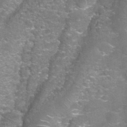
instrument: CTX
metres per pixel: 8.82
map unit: Nhu
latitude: 27.3293
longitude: -61.2726
